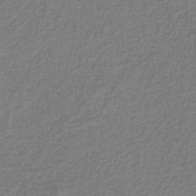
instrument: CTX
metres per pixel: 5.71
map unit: eAb
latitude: -39.1620
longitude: 52.1416
